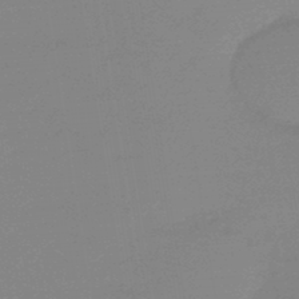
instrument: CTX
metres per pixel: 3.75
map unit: eHb
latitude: -44.8975
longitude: 86.5574
